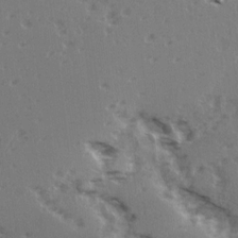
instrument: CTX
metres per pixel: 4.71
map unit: Ave
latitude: 14.7813
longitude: -104.8191
